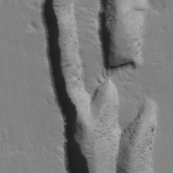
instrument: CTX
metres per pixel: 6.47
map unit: lHvf
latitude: 25.0080
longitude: 143.6343
